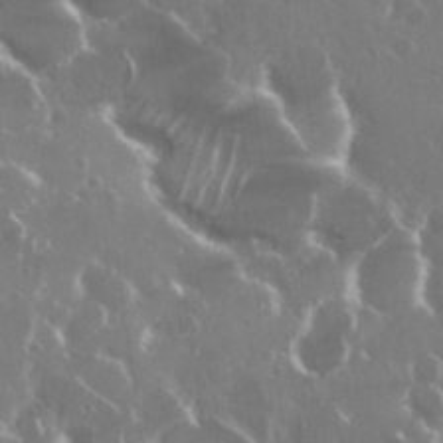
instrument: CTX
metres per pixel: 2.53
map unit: Nhu
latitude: 29.5182
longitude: -60.5357
